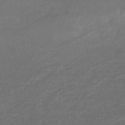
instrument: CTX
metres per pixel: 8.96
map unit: HNhu
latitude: -47.0108
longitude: 90.3496
